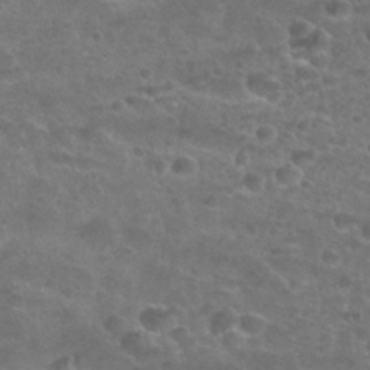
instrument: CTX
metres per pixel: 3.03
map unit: Nhu
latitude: 25.5560
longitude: -51.6505
